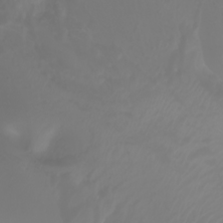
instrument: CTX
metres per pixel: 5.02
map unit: Ht
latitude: -2.4440
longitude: -61.4993
